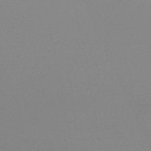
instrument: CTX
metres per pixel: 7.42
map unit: HNhu
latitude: -48.0283
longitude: 101.0108
